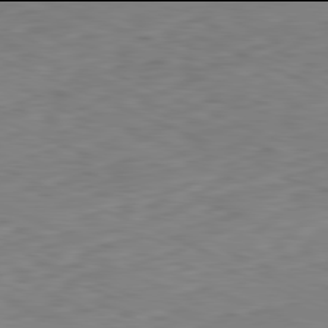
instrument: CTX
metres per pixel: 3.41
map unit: Ap
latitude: -82.0094
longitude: -68.9892
